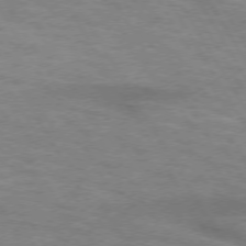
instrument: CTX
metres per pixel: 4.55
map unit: lApd
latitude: 73.5749
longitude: -55.8772
